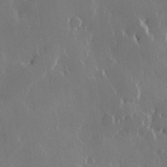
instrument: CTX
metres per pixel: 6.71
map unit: Hve
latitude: 22.6868
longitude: 146.1983
